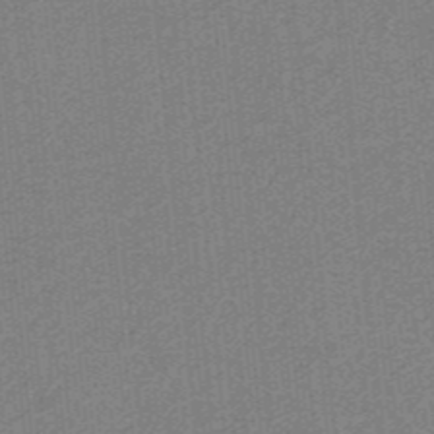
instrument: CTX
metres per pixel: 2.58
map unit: lHb
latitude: -39.0864
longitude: 54.3873
